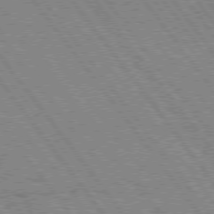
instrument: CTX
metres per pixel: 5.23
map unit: Hpe
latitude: 74.9892
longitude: -149.3671
